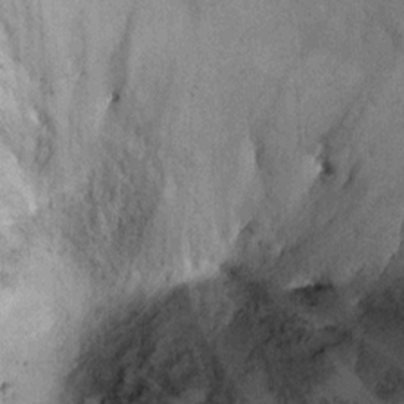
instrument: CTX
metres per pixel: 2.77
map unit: Ht
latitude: 8.7246
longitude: -38.0822
